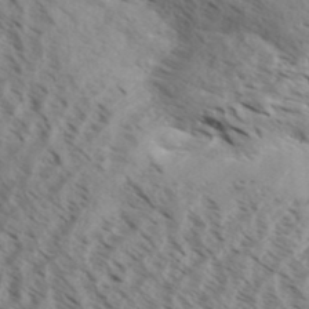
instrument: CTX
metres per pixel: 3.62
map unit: Aa
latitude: 32.2334
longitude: -139.2915
